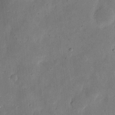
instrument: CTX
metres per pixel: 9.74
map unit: eHh
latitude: 7.0836
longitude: -71.7449
